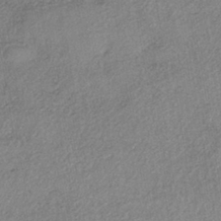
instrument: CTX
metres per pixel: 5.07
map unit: eHh
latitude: -42.1794
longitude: 120.0283
